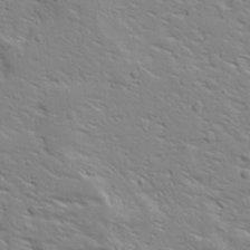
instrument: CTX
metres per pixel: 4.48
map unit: Ave
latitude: 13.4238
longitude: -139.2159
